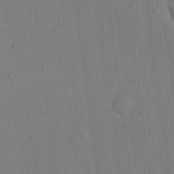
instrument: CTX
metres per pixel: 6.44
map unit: eHh
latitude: 17.0647
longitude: -67.1781
